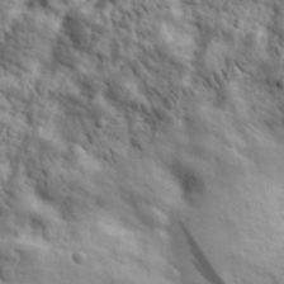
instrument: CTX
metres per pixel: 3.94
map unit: eHh
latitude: 31.1592
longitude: -73.6505
